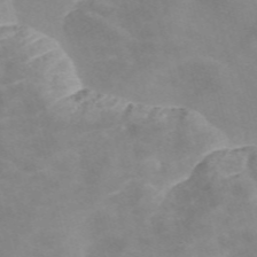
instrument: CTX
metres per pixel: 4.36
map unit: Nve
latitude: -57.6155
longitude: 58.4440
